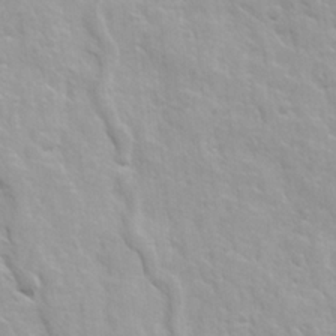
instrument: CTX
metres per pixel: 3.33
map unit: Ave
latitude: 16.0444
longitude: -131.7261
